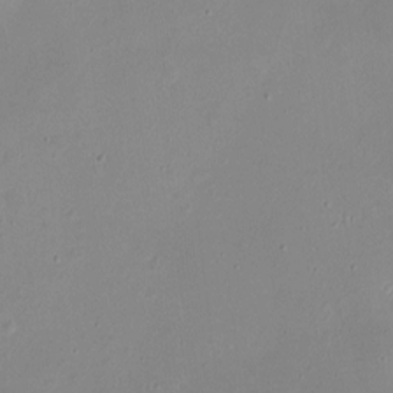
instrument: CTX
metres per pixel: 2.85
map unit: eHh
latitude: -5.2376
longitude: -77.9528
